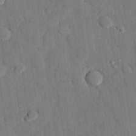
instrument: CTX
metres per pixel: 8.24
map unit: eHh
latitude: 27.7261
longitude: -80.3089
